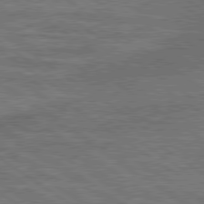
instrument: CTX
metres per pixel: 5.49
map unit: lApd
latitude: 79.4805
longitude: 173.1620
